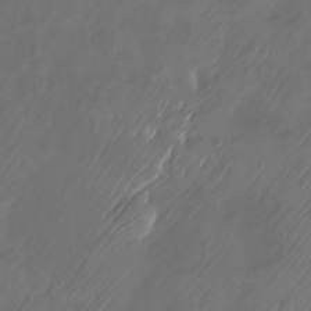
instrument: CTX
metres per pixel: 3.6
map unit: Nhu
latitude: -21.8800
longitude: -72.1011
